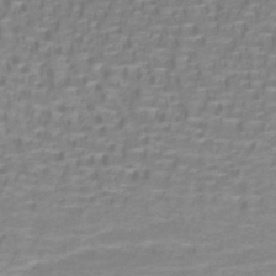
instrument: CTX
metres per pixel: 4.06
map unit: lHb
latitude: -40.2928
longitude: 58.1983
